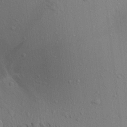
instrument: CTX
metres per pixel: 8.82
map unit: Aa
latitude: 17.7261
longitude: -148.9136
